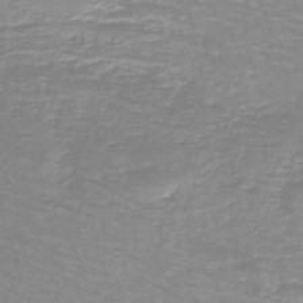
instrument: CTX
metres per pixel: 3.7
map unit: lHb
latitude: -44.0472
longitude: 53.9178
